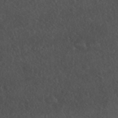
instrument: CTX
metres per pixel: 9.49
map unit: ANa
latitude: 44.1955
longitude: 23.6722
